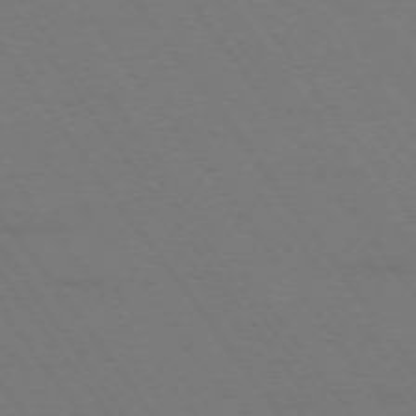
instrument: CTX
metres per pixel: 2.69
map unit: Ap
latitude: -74.7086
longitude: -70.2333
